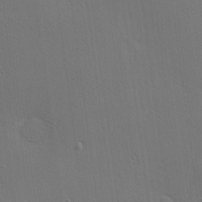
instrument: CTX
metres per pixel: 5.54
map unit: Nhu
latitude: 0.0633
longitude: -78.3090
